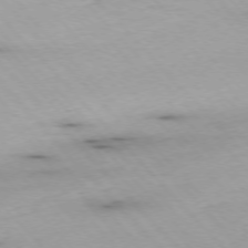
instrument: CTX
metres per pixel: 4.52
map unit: Ap
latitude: -76.3495
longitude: -89.6505
